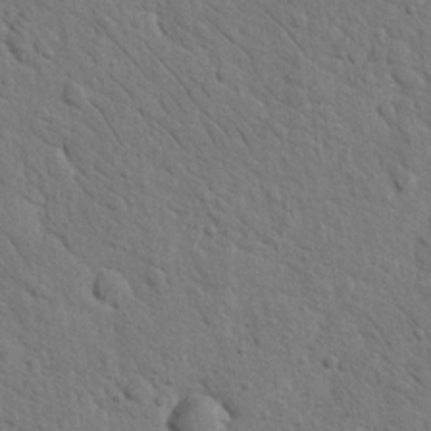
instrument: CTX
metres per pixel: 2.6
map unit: Nhu
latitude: 21.1970
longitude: -76.7246
